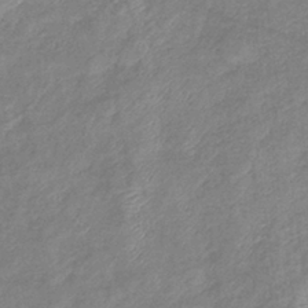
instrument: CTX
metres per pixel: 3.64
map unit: eHb
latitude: -38.5952
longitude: 78.8786
